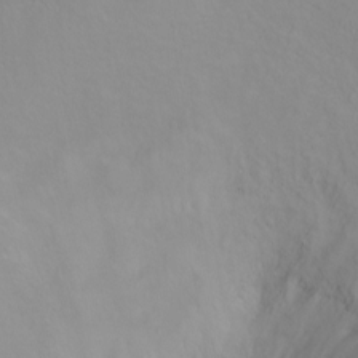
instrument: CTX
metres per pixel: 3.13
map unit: Ht
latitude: 1.8016
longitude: -36.3656
